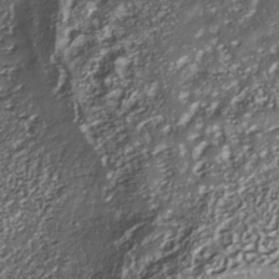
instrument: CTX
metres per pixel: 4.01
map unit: Nhe
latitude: -35.8800
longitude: -91.8961
